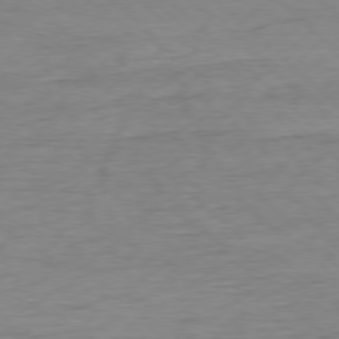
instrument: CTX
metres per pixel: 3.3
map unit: Ap
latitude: -77.3888
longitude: -79.0648
